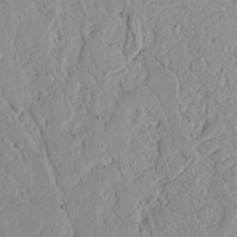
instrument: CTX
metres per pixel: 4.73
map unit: Nhu
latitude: 16.9136
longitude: -74.1956
